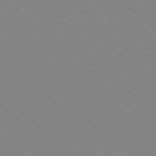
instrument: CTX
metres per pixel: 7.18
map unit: Hpe
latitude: 77.5560
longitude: -132.9892
